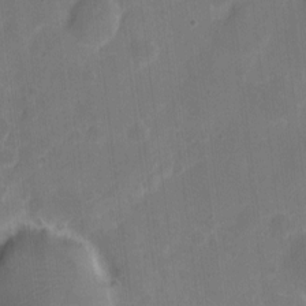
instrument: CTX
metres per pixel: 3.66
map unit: eHh
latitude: 6.1011
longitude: -66.2333
